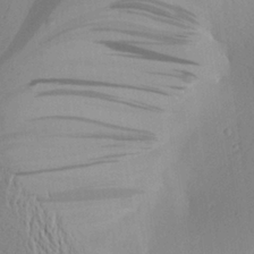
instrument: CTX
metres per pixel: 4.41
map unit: Aa
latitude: 24.7813
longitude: -144.7435
